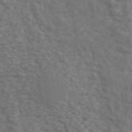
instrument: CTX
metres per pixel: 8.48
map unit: ANa
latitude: 44.1578
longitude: 28.2928
